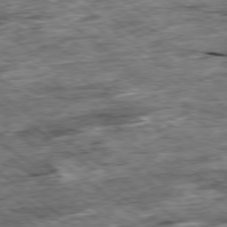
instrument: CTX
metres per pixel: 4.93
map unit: Ap
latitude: -79.2754
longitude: -86.3656
